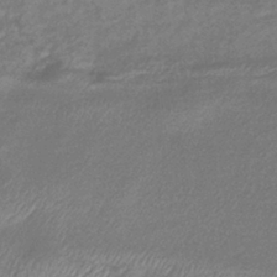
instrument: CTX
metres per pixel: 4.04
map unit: eHb
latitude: -38.8408
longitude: 78.5384
